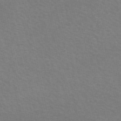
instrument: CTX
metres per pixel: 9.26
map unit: eAb
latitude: 51.3103
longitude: 111.4076
